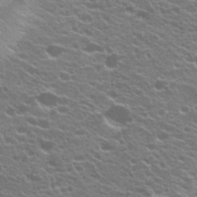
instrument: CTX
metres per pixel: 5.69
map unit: Hto
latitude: 20.2523
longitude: -35.1025
